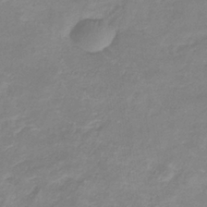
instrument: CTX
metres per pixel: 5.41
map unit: eHb
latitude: -36.3495
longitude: 73.5399
